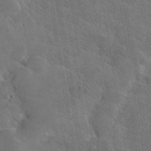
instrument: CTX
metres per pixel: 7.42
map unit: lHvf
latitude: 36.7058
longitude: -90.4034
